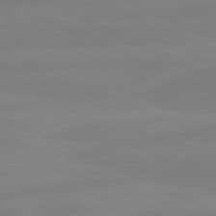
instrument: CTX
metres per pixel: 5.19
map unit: lApd
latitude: 81.3482
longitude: -178.4034
